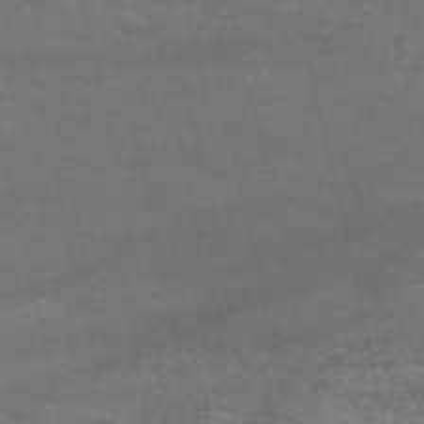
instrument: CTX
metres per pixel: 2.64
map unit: HNb
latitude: -52.5006
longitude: -38.8191
